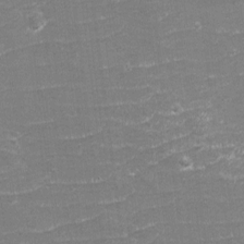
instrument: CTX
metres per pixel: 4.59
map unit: eHh
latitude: -3.6343
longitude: -75.6883
